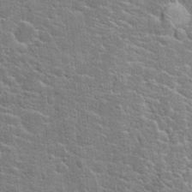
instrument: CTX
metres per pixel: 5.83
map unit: Hto
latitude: 20.1767
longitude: -44.2900
